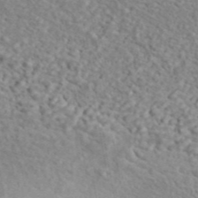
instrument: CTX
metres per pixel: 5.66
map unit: ANa
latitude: 44.9891
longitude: 23.1053
